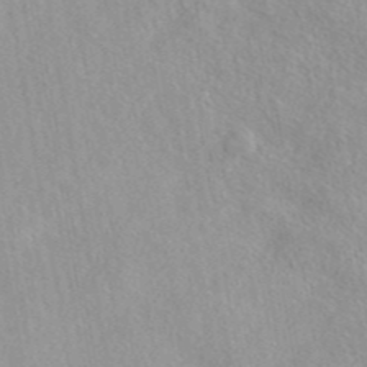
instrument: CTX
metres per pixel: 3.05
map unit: eAb
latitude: 44.2711
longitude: 114.7652
